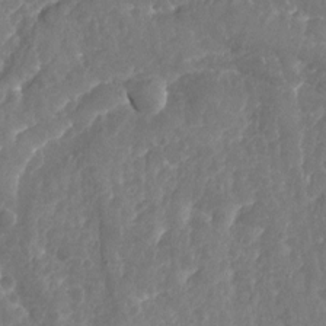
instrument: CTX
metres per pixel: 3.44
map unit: Nhu
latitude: -19.8233
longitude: -57.4993
